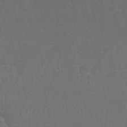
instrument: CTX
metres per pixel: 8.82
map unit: Nhu
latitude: 26.6302
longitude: -54.1578
